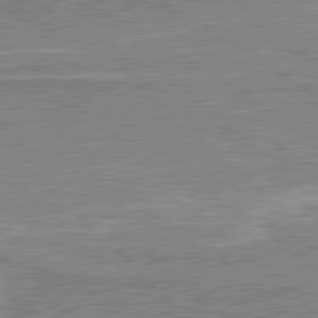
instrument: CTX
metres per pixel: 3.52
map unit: lApd
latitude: 80.5168
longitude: 143.7666
